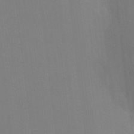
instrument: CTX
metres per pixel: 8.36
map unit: eHh
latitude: -4.0283
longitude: -79.6316
